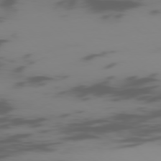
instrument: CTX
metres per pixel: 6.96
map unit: Ap
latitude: -77.7856
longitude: -65.4048
